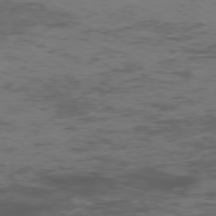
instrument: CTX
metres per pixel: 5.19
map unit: Hpe
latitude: -75.4077
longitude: -19.9528
